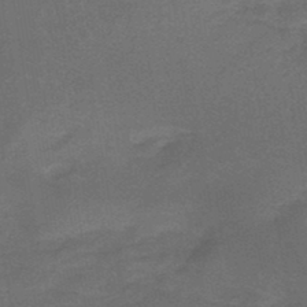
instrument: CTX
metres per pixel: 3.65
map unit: lHb
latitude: -38.4440
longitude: 60.7652
